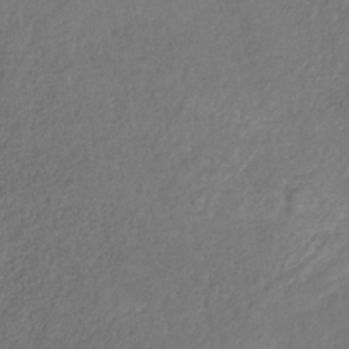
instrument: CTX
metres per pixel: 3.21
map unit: HNb
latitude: -32.0283
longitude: 59.1053
